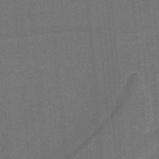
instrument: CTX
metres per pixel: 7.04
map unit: lHb
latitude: -39.3888
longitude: 54.3873
